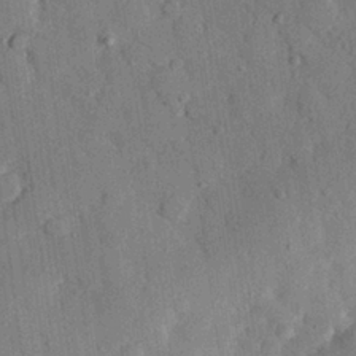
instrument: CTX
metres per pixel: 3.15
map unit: eHh
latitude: 27.3293
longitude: -78.0444
